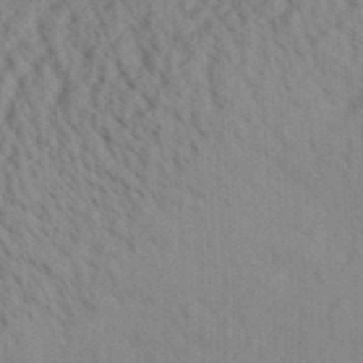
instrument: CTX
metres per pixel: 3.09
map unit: Aa
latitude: 30.6113
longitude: -138.6490
